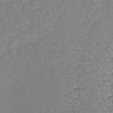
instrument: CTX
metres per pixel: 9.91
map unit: lHb
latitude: -43.3887
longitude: 79.7855
